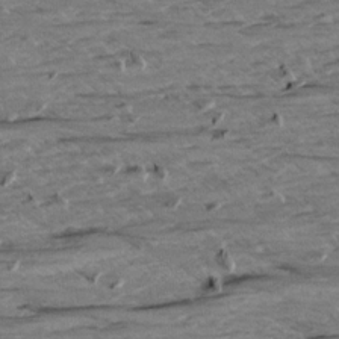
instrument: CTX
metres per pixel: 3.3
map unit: Aa
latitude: 9.0648
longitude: -140.0255
